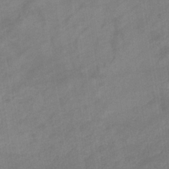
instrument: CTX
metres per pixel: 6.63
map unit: eHb
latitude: -33.6911
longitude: 72.8786
